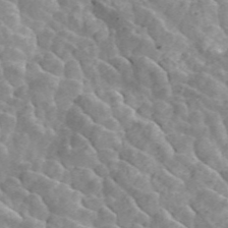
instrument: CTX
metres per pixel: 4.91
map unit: ANa
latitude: 46.2523
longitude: 23.7289
